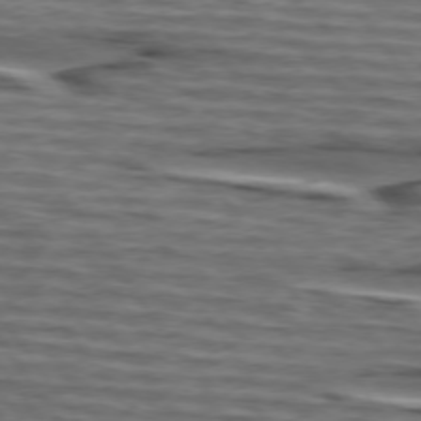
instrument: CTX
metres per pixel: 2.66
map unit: lApd
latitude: 75.1781
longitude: -71.3104
